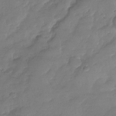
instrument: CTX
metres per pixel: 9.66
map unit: Nhu
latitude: -28.5007
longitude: -62.1200
